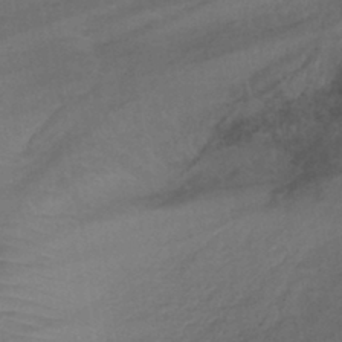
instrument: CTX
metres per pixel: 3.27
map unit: lHb
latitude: -40.5196
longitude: 72.9353
